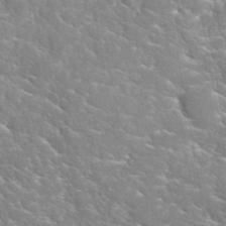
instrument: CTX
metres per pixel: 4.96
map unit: Hto
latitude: 35.2726
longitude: -48.8569
